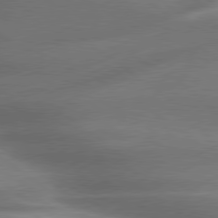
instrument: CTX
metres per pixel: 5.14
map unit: lApd
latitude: 79.6694
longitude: -118.8002
